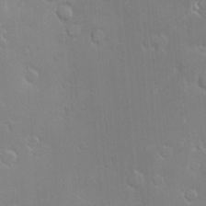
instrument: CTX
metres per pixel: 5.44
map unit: Hve
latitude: -9.9178
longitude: 174.0849
